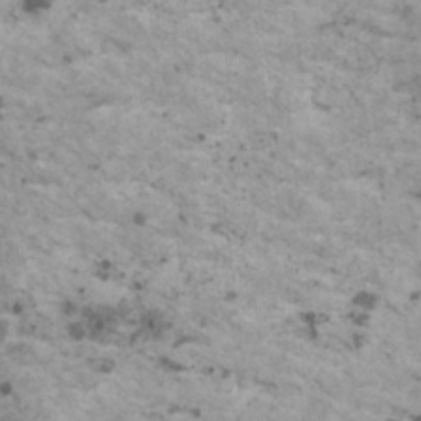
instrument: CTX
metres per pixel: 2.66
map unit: HNhu
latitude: 1.7638
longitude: 4.2739
